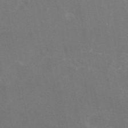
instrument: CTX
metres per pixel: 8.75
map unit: eAb
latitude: 46.3468
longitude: 116.2928
